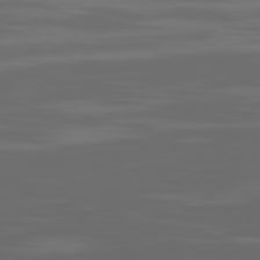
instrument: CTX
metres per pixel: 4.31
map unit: Ap
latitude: -79.8422
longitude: -94.3845
